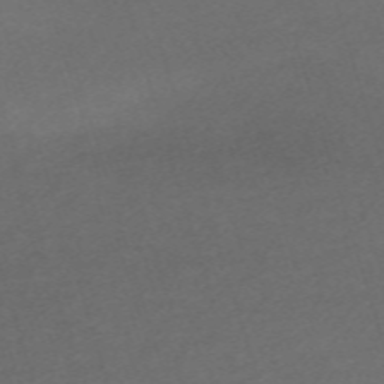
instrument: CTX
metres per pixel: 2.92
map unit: eHh
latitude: -61.9178
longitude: 49.5399
